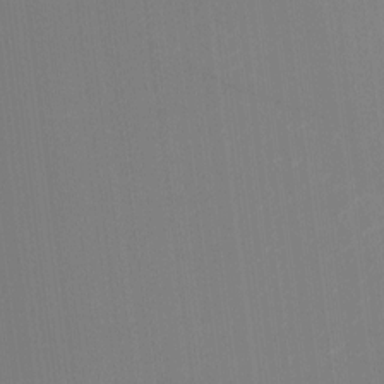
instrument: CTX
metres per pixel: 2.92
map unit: HNhu
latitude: -1.1620
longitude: -7.1781
